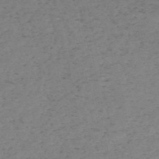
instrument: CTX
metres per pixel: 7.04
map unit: HNb
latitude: -55.0487
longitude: -43.7261
